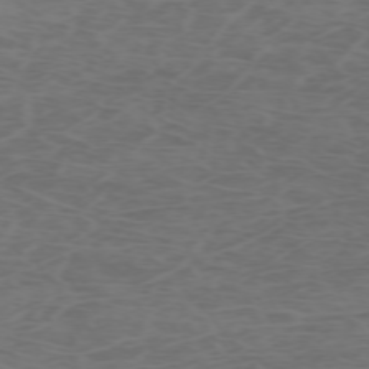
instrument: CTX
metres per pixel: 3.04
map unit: Hpe
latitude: -72.7085
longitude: 8.7652
